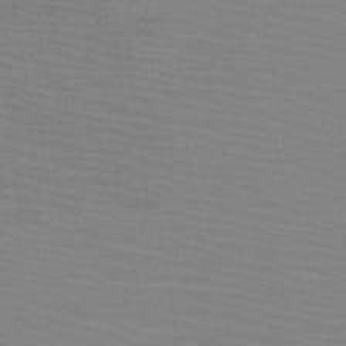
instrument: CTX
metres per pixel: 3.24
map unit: HNb
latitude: -46.5196
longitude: -45.6883
